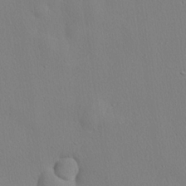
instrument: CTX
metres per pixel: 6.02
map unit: lHvf
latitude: 20.6680
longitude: 142.0283
